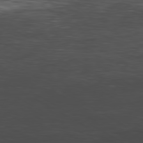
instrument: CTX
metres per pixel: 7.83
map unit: Hpe
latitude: -80.4251
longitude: 19.0675
